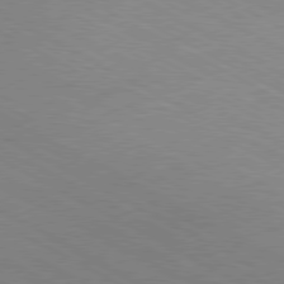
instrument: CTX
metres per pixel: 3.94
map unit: Hpe
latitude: -80.8030
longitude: 13.7289
